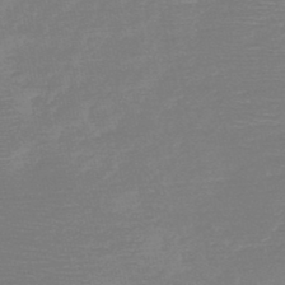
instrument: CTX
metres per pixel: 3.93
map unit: HNb
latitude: -49.2565
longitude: -42.7624
